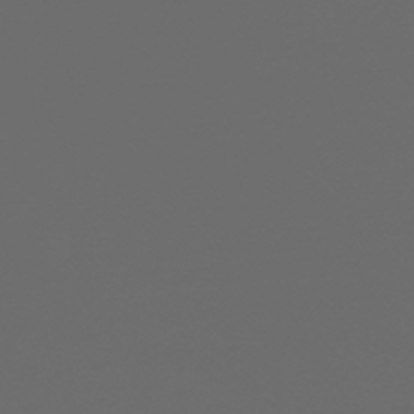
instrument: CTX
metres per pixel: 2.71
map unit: HNhu
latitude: -44.5385
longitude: 98.7274
